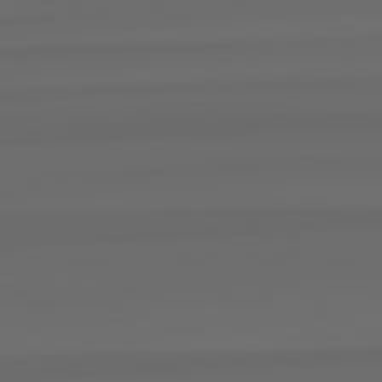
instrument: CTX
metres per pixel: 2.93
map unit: lApd
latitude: 82.8191
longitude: 175.7855
